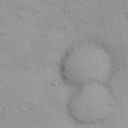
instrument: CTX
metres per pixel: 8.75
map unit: Nhu
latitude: 26.5735
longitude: -69.1214
